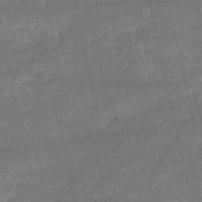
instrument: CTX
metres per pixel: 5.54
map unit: HNb
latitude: -52.0094
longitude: -40.7435
